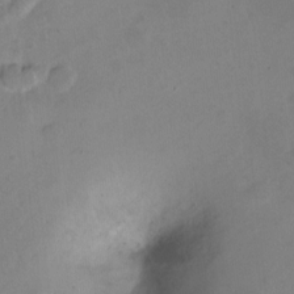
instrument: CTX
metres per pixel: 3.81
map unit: Hto
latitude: -7.0864
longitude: -47.0081
